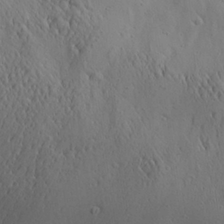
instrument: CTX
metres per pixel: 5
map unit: Aa
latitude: 26.1200
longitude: -142.1200
